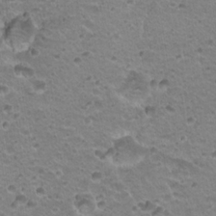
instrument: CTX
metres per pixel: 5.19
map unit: Hto
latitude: 21.1026
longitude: -32.2523
